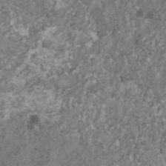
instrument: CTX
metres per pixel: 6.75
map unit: HNhu
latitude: 1.4615
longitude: 4.1983
